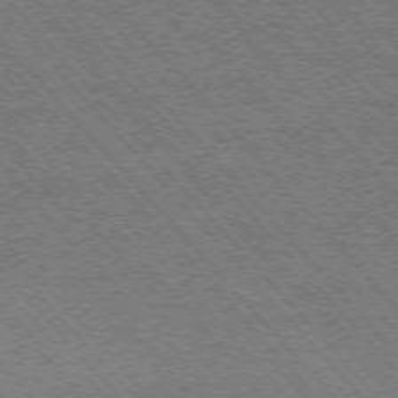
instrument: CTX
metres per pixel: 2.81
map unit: Ap
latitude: -75.9556
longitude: -86.1578
